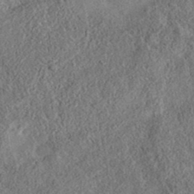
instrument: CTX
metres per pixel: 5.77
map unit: eAb
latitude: 36.2334
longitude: 113.7100
